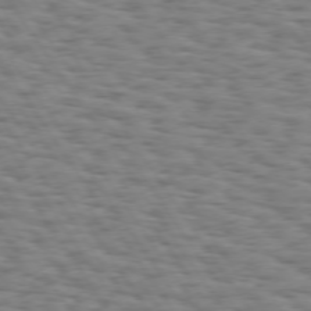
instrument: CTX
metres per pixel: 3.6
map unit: Hpe
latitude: 73.9528
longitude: -132.3656
